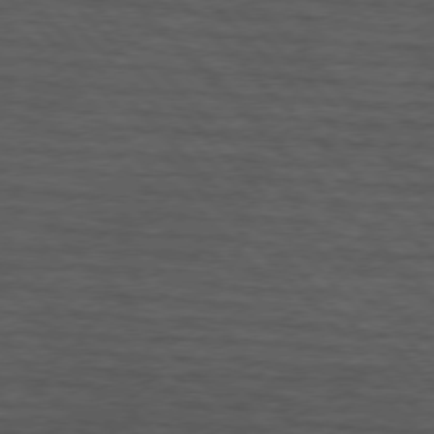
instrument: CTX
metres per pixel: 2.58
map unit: lApd
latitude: 75.4049
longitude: -82.4412
